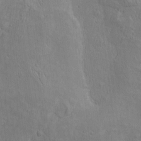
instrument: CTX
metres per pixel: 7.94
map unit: Htu
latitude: -3.7099
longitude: 156.9353
